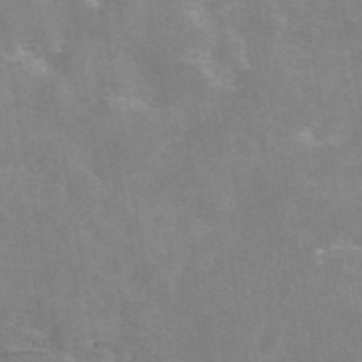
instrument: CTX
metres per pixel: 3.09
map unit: eAb
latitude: 45.9528
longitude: 124.7841
